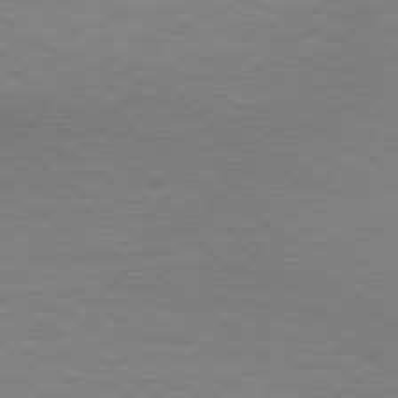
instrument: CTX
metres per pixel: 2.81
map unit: lApd
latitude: 80.2145
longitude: 121.4454
